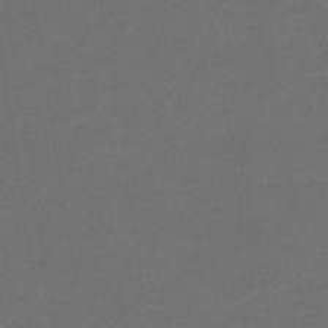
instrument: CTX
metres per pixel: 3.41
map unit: lHb
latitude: -38.3306
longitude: 60.9164
